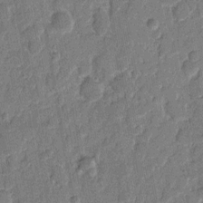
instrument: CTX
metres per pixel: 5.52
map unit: eHh
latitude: 8.1767
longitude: -66.1766
